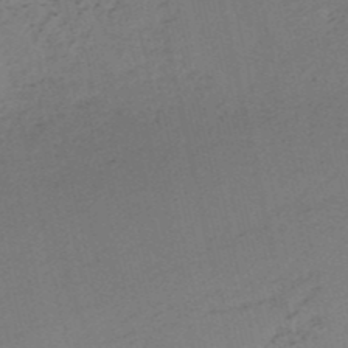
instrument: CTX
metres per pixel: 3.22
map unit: HNb
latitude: -52.7652
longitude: -42.1011
